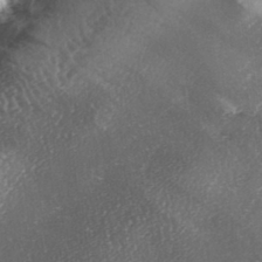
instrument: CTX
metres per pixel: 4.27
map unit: lAa
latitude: -5.4454
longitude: -126.7246
